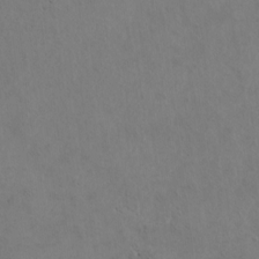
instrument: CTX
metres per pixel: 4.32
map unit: Htu
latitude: 2.7246
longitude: 142.7463
